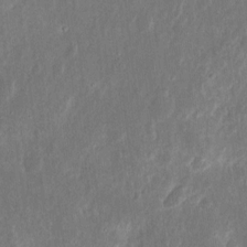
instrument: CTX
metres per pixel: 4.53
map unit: eHh
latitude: 10.2334
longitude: -72.5357
